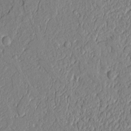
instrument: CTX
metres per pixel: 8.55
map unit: Aa
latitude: 9.4238
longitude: -130.6869
